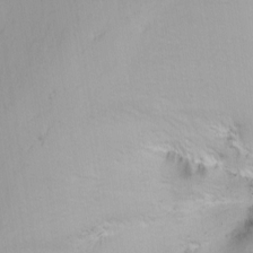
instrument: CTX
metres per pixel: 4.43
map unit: Nhu
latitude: -6.1794
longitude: -67.8772
